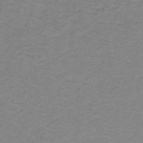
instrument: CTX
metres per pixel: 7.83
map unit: lHb
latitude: -31.5399
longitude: 65.4455
